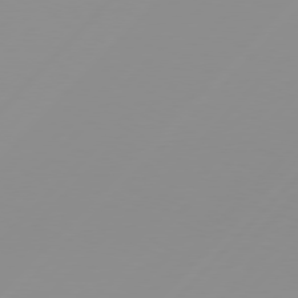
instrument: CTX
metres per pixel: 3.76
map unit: Hpe
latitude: 77.8394
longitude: -139.5371
